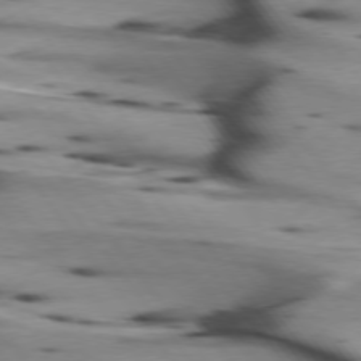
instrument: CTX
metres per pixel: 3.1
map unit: lApd
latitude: 75.5182
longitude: -64.8380
